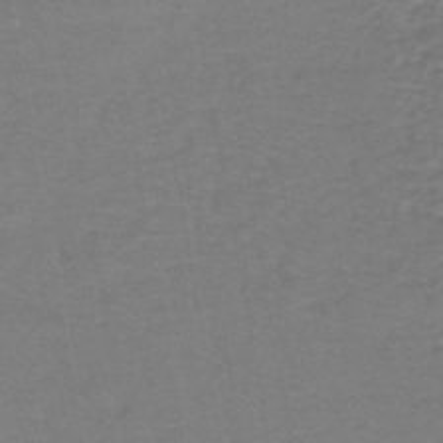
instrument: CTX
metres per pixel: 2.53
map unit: eHh
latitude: -42.5762
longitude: -33.3860
